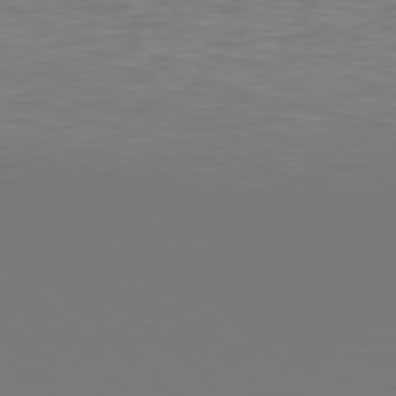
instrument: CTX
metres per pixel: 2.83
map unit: Hpe
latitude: 78.1200
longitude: -166.5168
